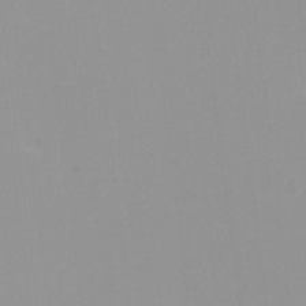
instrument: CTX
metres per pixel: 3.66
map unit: HNhu
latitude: -0.3496
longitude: -5.0269
